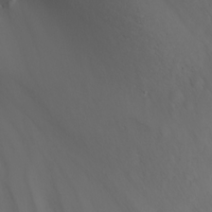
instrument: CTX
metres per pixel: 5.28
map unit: Nhu
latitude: -7.0486
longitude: -81.4048
